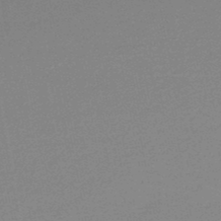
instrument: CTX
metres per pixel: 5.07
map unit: lHb
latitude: -47.3131
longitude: 73.9556
